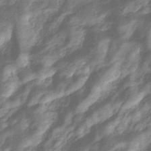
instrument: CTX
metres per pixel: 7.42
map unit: eHb
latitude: -33.1620
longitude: 73.5210
